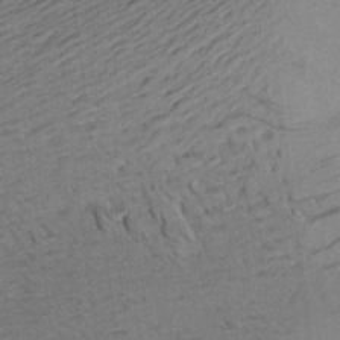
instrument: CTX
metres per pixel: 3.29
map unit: Aa
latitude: 22.3656
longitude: -143.2726
